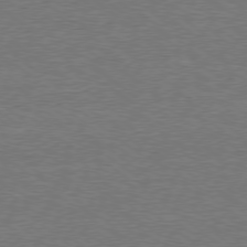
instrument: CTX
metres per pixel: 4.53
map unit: Ap
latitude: -78.7463
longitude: -82.1199
